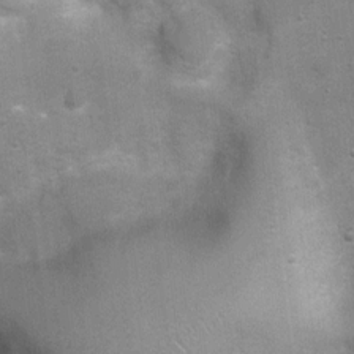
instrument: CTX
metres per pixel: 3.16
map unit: Ht
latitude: 4.5735
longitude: -21.4615
